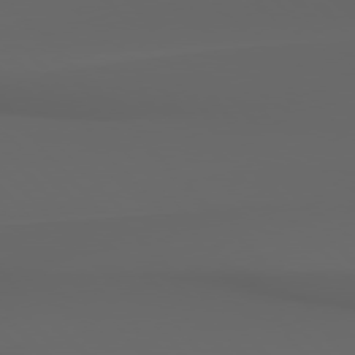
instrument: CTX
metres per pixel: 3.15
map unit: Hpe
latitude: 77.8394
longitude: -165.7828
